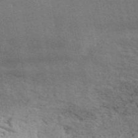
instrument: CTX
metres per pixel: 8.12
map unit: ANa
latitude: 49.8583
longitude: -80.4223
